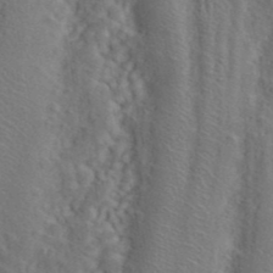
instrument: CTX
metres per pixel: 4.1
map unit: ANa
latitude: 41.3860
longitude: 51.0675
